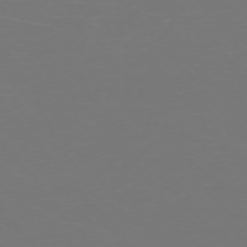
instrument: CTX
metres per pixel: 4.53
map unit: Ap
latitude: -74.6141
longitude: -76.4223
